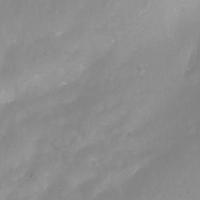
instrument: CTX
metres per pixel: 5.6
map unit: Nhu
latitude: -12.3306
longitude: -50.4223
